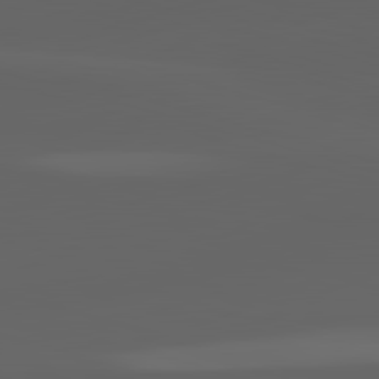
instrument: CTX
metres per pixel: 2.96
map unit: lApd
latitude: 82.8191
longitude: -134.8002
